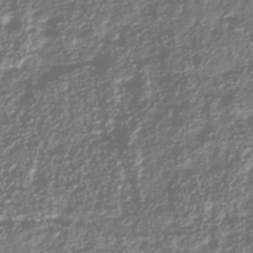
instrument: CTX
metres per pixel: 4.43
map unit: Nhu
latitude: -41.0675
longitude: -83.6127
